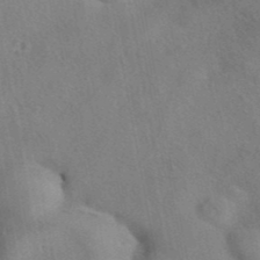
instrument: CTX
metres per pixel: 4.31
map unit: eAb
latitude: 41.6882
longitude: 105.4643
